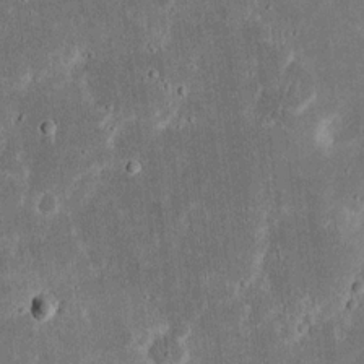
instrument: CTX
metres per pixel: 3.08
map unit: eHh
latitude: 17.4804
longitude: -73.1026
